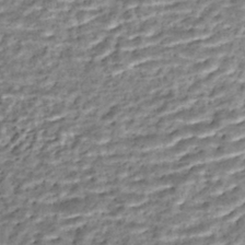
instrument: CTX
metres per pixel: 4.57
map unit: Nhe
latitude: -45.9556
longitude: 153.0297
